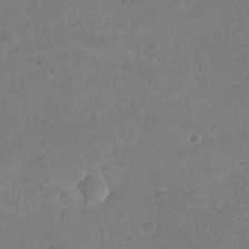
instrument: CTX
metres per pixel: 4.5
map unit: eHh
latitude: 20.4412
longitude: -63.4805
